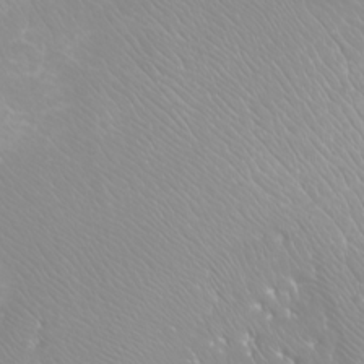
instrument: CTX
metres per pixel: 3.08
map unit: Nhu
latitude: -9.2754
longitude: -70.6301
